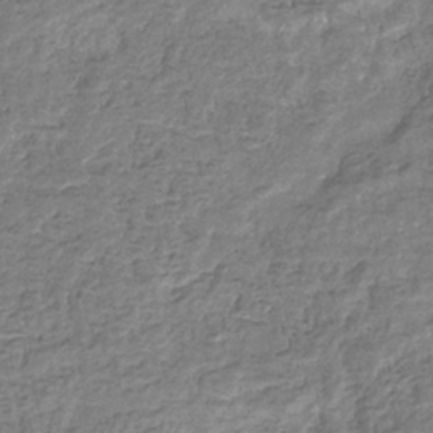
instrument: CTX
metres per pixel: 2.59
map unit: eHb
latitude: -34.4251
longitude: 77.4265
